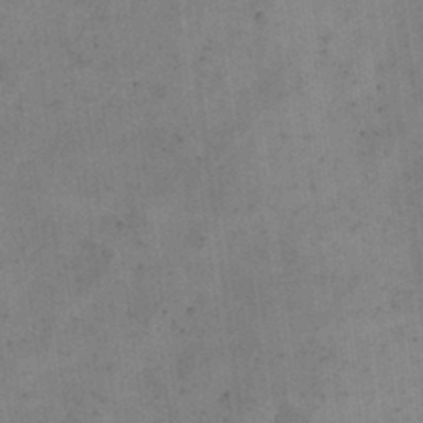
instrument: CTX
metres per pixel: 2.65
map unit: eHh
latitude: 24.0822
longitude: -65.1025
